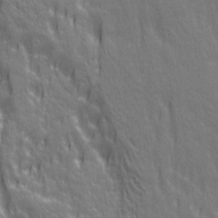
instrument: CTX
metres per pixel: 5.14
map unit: Ave
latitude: 20.6680
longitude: -134.4034
